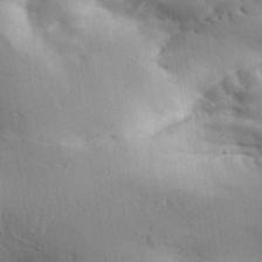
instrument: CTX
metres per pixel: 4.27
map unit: Aa
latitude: 33.6694
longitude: -142.8002
